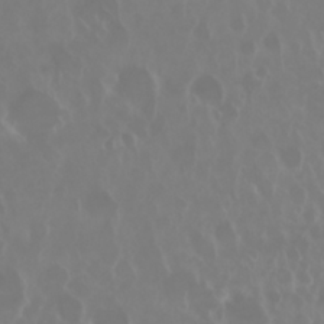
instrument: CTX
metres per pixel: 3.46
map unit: Nhu
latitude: 28.6301
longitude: -62.7624
